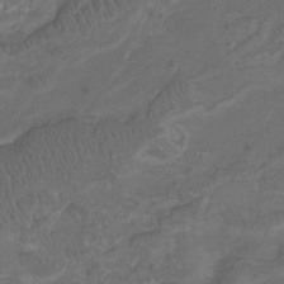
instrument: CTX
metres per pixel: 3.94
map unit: Nhu
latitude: -9.6344
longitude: -76.6301
